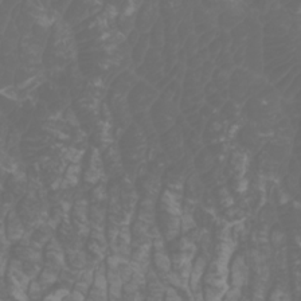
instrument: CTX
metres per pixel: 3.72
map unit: Htu
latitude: -1.1054
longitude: -76.9324
